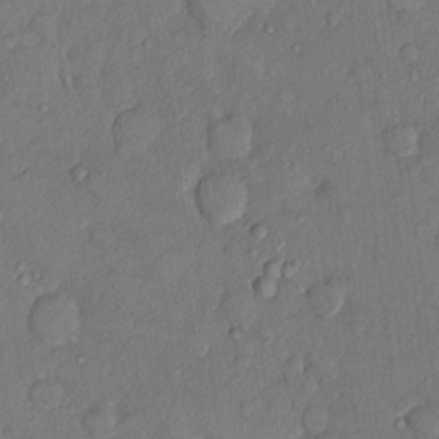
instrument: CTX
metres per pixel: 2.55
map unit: Nhu
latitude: 1.1781
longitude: -14.0633
